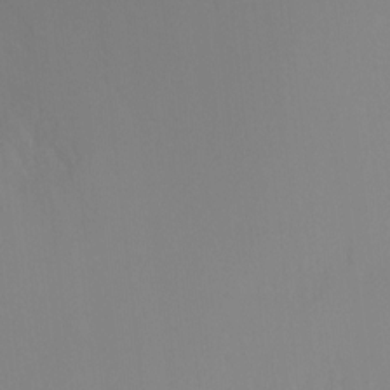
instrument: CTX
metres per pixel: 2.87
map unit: Ht
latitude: -15.1243
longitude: -50.3089
